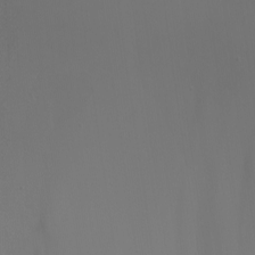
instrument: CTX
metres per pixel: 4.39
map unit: Nhu
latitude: -7.7288
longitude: -74.3845
